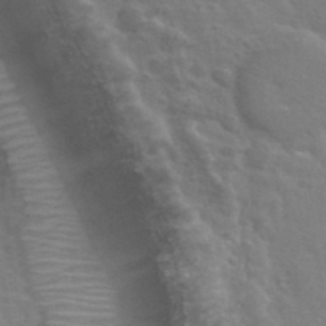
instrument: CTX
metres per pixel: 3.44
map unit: Hto
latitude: 34.8191
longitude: -50.1011
